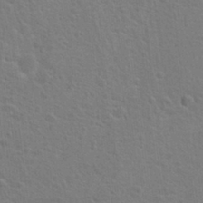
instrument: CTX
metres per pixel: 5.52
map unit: Hto
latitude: 22.7813
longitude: -47.6694
